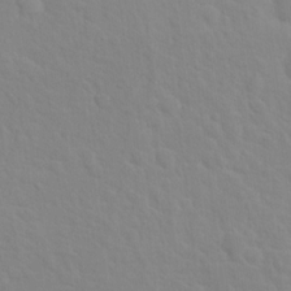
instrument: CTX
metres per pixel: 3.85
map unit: Hto
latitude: 16.0633
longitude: -39.4237
